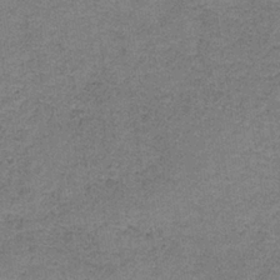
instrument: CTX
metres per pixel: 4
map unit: HNb
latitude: -34.9353
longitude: 54.2740
